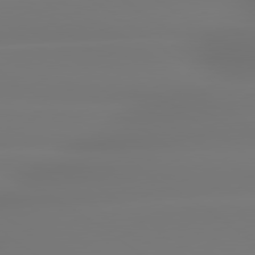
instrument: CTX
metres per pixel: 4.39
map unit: lApd
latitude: 79.3860
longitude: -136.2712
